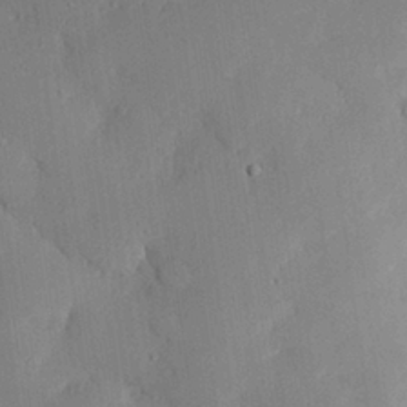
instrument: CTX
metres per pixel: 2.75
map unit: eHh
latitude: 26.6491
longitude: -80.1200
